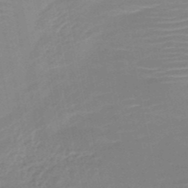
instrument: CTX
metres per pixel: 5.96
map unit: HNb
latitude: -51.4265
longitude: -47.8773
